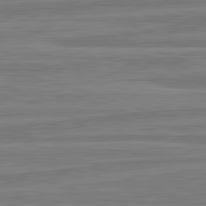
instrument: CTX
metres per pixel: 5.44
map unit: lApd
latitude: 82.8569
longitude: 177.8989
